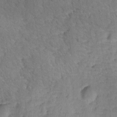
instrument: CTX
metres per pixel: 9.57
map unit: Ave
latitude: -10.2173
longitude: -119.9528
